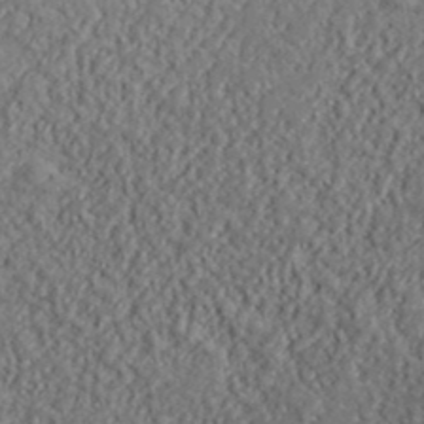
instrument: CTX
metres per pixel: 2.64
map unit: lHvf
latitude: 38.4601
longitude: -89.8206
